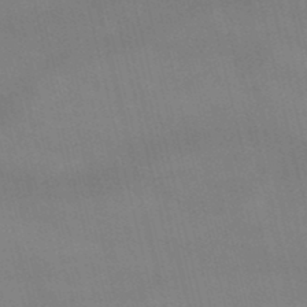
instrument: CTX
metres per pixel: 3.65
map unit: lHb
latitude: -48.7841
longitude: 70.7841
